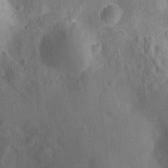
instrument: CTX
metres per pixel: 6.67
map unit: Ht
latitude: -11.9367
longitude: -24.7813
